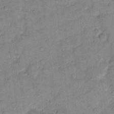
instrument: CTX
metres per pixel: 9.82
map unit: eHh
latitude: 10.8947
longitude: -64.2522
